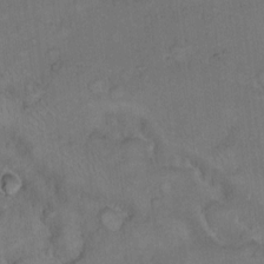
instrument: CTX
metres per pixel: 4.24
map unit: Hto
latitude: 10.0633
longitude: -60.2144
